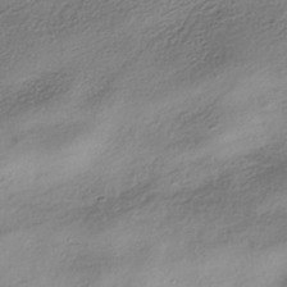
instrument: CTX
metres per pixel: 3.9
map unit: HNhu
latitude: -42.1038
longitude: 105.7855
